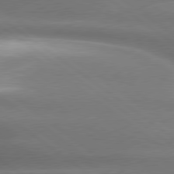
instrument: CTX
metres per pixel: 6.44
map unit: lApd
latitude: 79.7072
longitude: -118.5923
